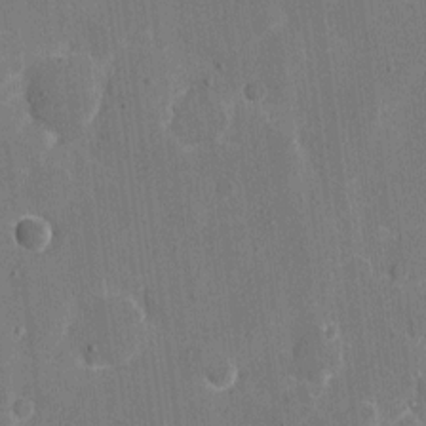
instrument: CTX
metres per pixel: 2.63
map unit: eHh
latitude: 8.7057
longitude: -68.0255
